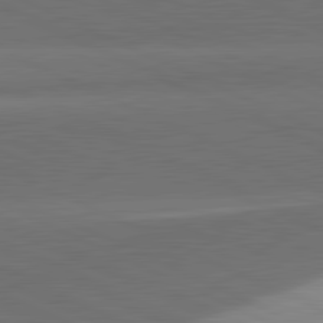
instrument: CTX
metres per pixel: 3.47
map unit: lApd
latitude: 81.6127
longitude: 139.3510
